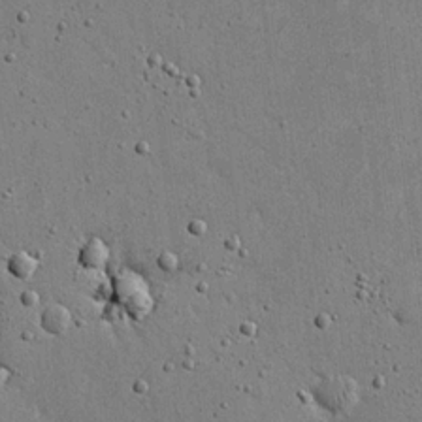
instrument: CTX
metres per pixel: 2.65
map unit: eHh
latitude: 20.0255
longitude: -71.4237
